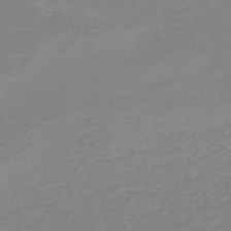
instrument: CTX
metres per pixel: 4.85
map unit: HNb
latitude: -50.7463
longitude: -50.2333
